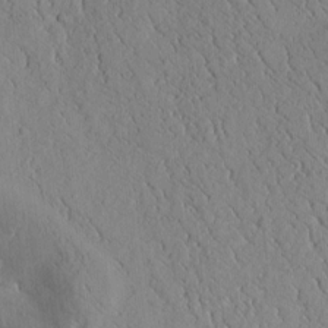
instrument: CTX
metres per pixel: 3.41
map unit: Htu
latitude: 0.4979
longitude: 173.8422
